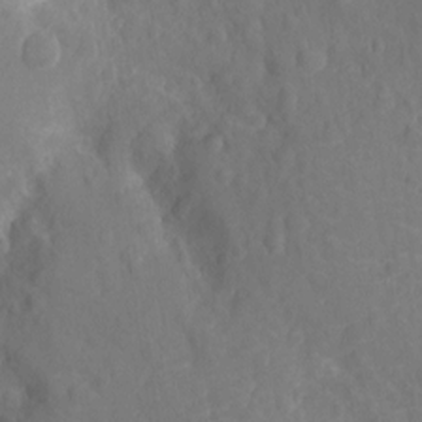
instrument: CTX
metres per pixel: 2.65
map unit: Ht
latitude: -11.7667
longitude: -24.0444
